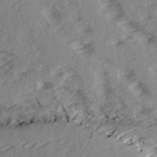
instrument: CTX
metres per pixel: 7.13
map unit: Ave
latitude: 15.5183
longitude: -103.4615
